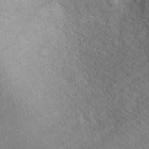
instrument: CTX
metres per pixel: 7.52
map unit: Nhu
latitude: 13.0081
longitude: -27.1592
